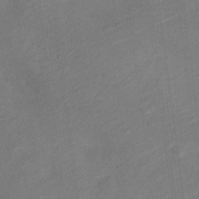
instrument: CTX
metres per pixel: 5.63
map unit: Nve
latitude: -19.2565
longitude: 107.3132
